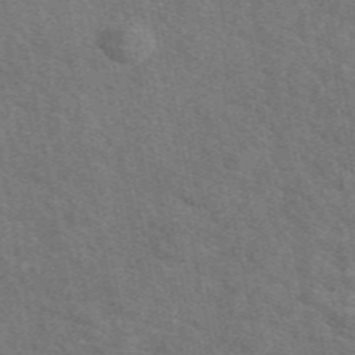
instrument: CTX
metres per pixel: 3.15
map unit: eAb
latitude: 49.5749
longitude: 115.6155
